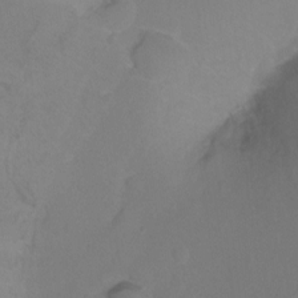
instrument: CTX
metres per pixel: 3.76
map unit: Ht
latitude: -11.3510
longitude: -35.5182
